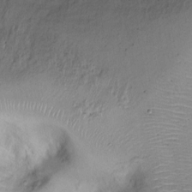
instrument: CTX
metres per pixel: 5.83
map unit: Ht
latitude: -1.9556
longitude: -14.5168
